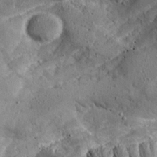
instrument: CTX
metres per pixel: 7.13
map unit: Aa
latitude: 23.8961
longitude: -128.0255
